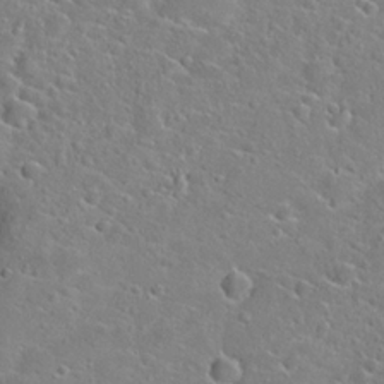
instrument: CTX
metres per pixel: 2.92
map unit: Hto
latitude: 22.8380
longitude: -44.9702
